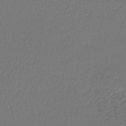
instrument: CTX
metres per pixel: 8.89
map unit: lHb
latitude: -41.9178
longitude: 72.4629
